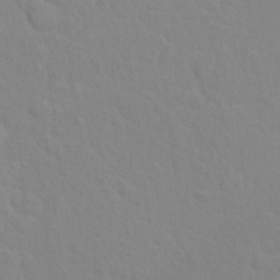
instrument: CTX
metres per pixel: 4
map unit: Hto
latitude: 16.0255
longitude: -39.5749
